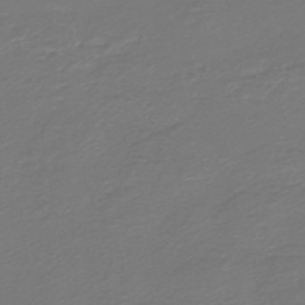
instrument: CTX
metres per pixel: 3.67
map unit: HNb
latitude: -47.4454
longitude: 52.8597
